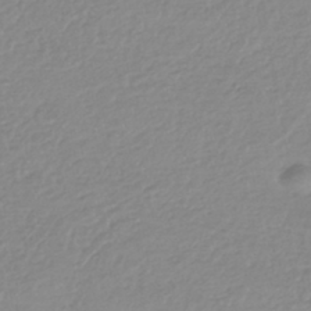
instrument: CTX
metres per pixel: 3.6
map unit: HNhu
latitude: -44.3306
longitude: 96.1984
